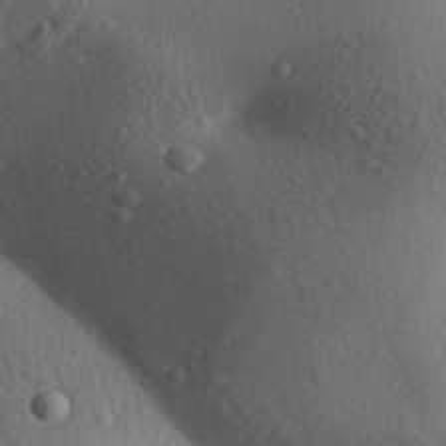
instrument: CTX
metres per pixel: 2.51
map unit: Aa
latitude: 31.7072
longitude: -145.4048
